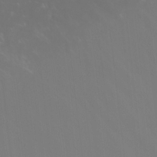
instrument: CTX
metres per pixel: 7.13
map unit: Nhu
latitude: -8.2928
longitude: -84.1011
